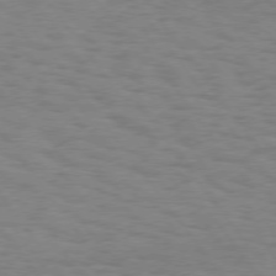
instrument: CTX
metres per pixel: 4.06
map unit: Hpe
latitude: 74.8758
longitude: -136.3090
